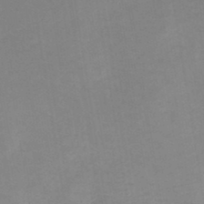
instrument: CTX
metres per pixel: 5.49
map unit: HNb
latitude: -48.8786
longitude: -45.1970
